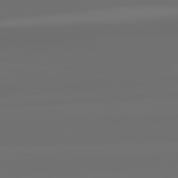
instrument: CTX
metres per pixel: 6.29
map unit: lApd
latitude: 82.6490
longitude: 163.2565
